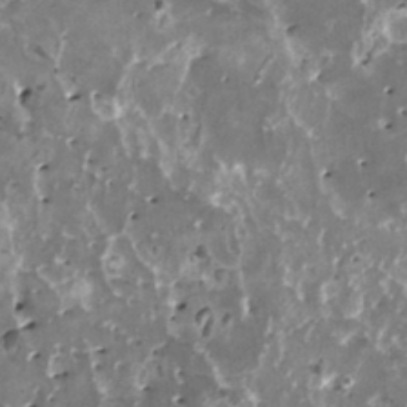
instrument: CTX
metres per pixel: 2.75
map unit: HNhu
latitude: 1.0458
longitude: 6.1983
